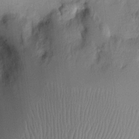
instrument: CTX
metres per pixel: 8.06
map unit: Nhu
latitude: 0.0633
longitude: -14.4979
